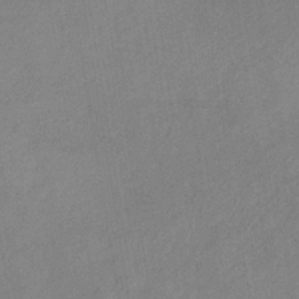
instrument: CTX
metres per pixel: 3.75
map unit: lHb
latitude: -36.6518
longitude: 72.4440
